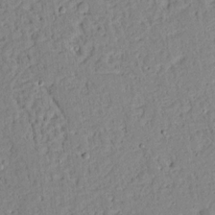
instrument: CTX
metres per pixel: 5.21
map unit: Aa
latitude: 13.7261
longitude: -139.6883
